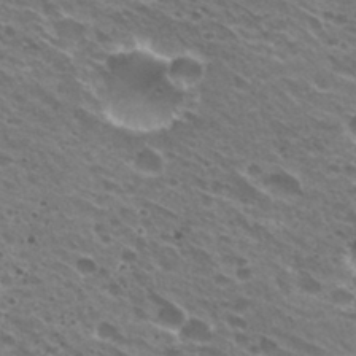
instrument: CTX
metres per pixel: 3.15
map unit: Hto
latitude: 31.6316
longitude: -43.0836
